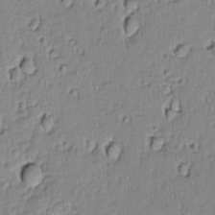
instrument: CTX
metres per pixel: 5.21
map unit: lAvf
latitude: -9.3510
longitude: -119.5182
